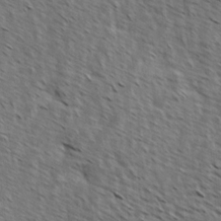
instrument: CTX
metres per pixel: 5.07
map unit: Hve
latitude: 1.8016
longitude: -123.2726
